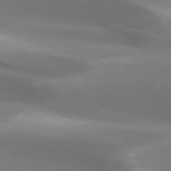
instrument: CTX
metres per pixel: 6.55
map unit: lApd
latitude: 73.4238
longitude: -50.8758
